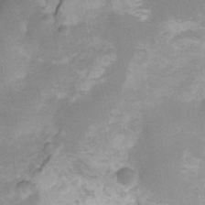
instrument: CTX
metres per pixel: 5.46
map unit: HNhu
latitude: -27.1053
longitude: 73.6722
